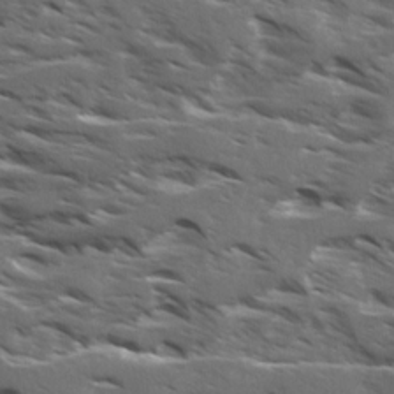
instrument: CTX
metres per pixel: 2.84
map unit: Ave
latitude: 18.0633
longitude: -130.6869
